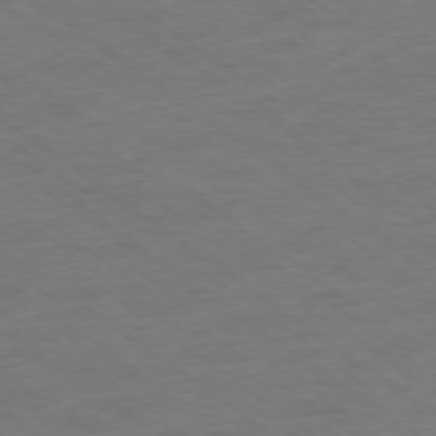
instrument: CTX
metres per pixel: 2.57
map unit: Ap
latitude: -78.8597
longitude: -96.8380
